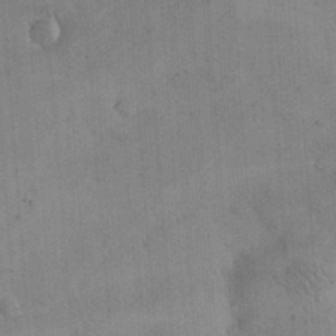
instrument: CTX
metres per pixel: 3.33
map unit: eHh
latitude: 24.9702
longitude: -65.3104
